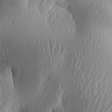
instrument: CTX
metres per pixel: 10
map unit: lAa
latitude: -6.0094
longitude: -128.8569
